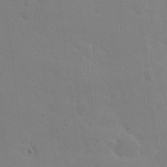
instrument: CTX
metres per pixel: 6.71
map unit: eHh
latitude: 6.8002
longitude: -65.9906
